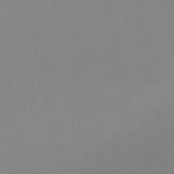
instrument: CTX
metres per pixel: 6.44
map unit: lHb
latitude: -48.5007
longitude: 67.3887
